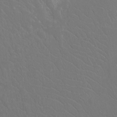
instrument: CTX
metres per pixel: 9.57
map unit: Htu
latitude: -11.7856
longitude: -72.6113
